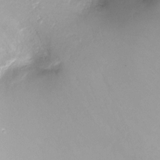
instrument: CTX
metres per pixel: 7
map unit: Ht
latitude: -17.8045
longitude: -45.1403
